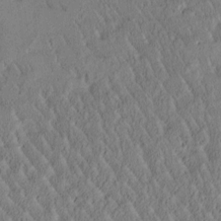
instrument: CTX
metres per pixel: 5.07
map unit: Htu
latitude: -1.3132
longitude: 175.7288
